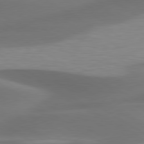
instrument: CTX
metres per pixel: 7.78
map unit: lApd
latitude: 79.9528
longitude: -87.8772
